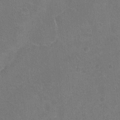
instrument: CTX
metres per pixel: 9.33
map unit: Hto
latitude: -4.0283
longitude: -35.7449
